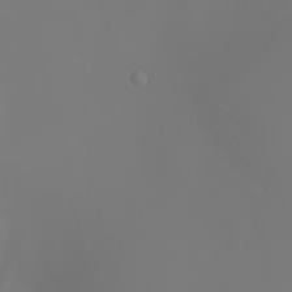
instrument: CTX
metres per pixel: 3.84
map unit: Nhu
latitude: -6.9541
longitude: -90.3089
